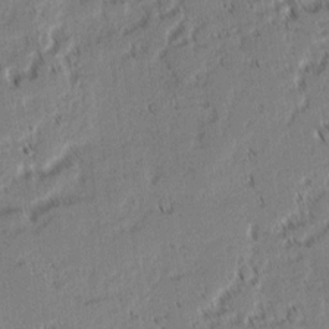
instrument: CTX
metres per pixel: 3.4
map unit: lAvf
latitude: 2.5168
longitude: -107.0647
